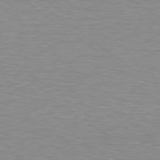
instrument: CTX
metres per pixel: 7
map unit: lApd
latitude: 79.1970
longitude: -47.6127
